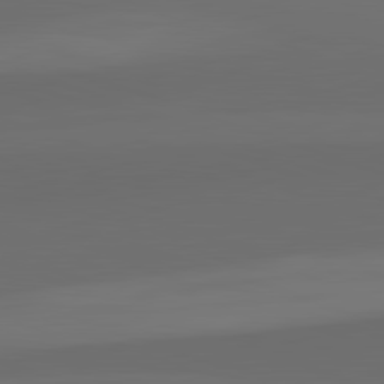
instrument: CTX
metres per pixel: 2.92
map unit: lApd
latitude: 82.3656
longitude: 135.8989
